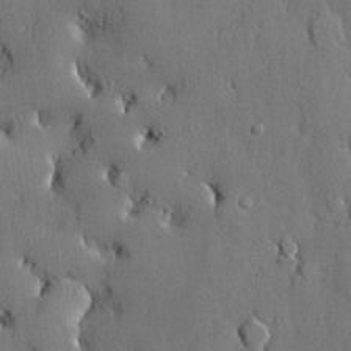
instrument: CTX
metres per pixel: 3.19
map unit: lHvf
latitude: 21.1214
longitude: 145.3699
